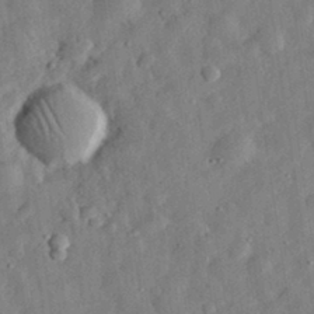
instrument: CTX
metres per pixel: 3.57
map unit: eHh
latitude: 31.6505
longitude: -76.6868
